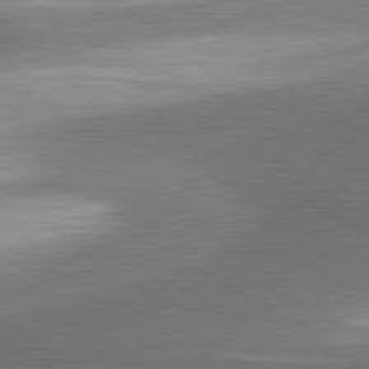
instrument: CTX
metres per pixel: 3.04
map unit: lApd
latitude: 81.3671
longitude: 155.7856
